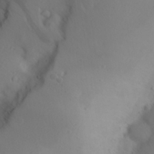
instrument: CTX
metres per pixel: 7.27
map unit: Aa
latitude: 28.2522
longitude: -147.0081
